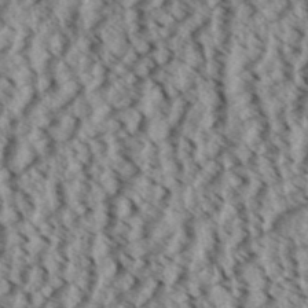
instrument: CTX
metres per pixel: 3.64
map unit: Aa
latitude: 32.0255
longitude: -137.4049
